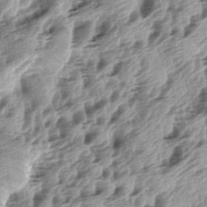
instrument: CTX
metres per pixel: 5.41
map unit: lAa
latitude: -5.4643
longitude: -123.9150
